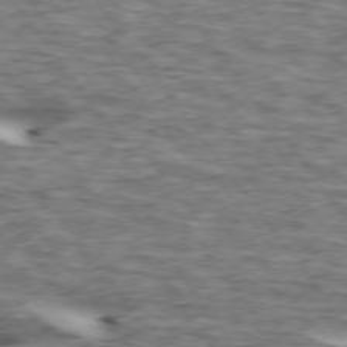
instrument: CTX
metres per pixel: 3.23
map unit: lApd
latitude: 74.3656
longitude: -59.2915
